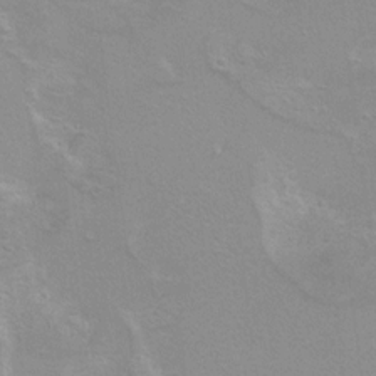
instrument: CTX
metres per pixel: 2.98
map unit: Hto
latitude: 7.9339
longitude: -30.8002
